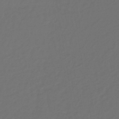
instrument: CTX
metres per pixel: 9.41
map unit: lHb
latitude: -39.5399
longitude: 63.0108
